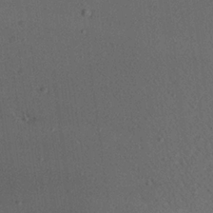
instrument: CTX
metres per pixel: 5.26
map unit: Aa
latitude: 23.0080
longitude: -144.9514
